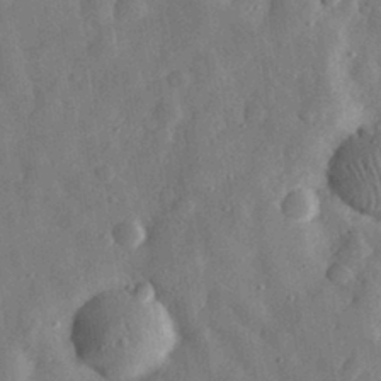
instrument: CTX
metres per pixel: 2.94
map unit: eHh
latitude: 30.4223
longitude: -75.3860
